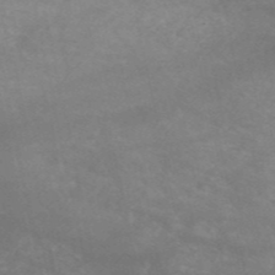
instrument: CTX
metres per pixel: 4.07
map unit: HNb
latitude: -52.6518
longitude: -41.7071
